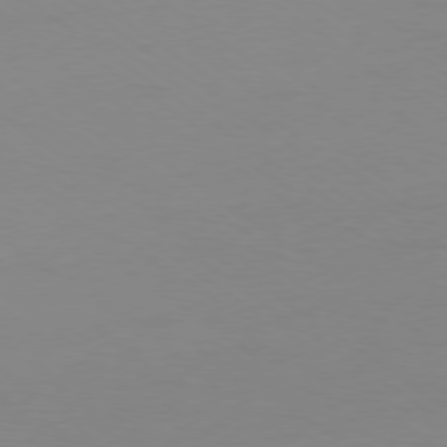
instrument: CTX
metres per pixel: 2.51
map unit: Ap
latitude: -79.2376
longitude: -67.3292
